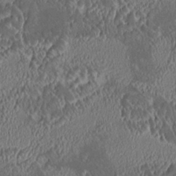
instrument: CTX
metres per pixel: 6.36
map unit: HNhu
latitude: 5.3482
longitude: 12.8408
